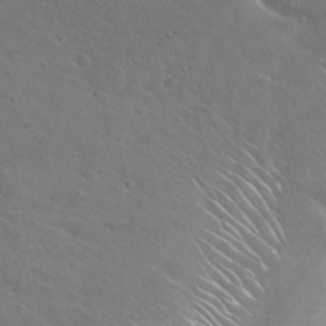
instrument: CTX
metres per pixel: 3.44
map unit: Hto
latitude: 28.2144
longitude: -48.4979
